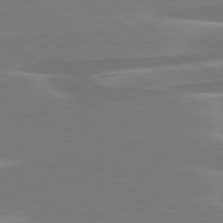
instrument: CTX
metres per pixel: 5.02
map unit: lApd
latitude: 79.1781
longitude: -93.5371
